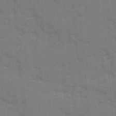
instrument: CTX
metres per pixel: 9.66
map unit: Ave
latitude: 10.8380
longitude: -101.9339
